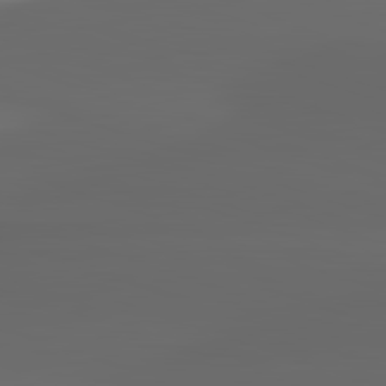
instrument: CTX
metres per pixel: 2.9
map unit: lApd
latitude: 82.8380
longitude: -135.8961
